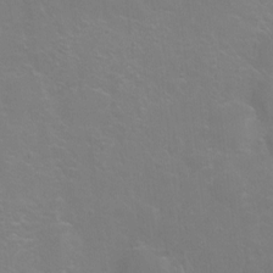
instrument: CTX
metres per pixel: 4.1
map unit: Hto
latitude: -6.8030
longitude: -37.9717
